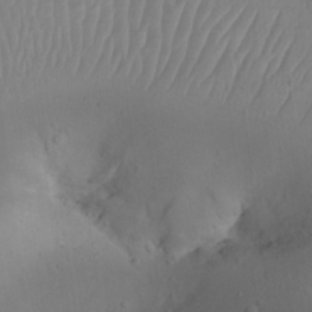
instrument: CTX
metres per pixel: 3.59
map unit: Nhu
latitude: 22.3278
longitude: -72.6302
